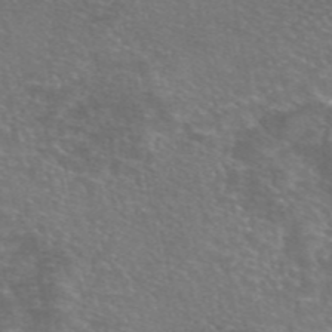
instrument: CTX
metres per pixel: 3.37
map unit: eAb
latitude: 46.5924
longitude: 106.1039
